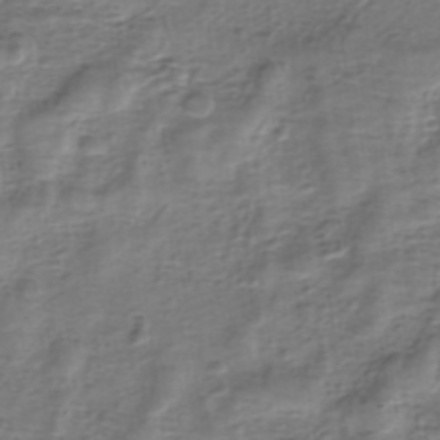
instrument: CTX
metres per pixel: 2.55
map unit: eHh
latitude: -40.3684
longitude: -29.2537
